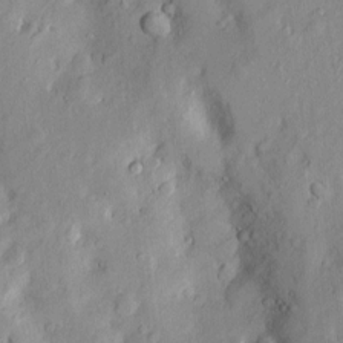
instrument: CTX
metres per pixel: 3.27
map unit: Htu
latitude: -5.1242
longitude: 158.0850
